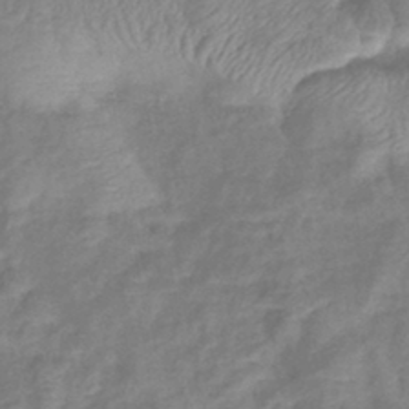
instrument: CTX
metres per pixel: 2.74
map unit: lHb
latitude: -41.4265
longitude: 78.9730
